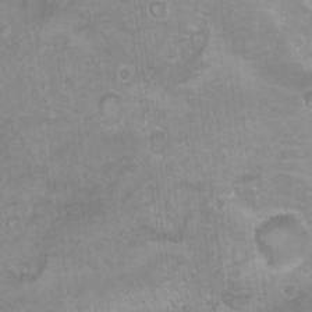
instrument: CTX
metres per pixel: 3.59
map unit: Nhu
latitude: 5.8394
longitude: -17.9150
